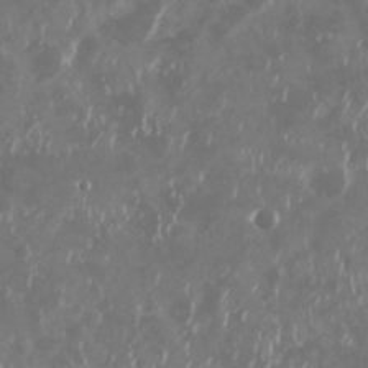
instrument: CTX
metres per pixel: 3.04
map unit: Nhu
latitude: 29.3481
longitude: -58.6491
